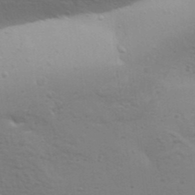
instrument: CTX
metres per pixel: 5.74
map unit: Aa
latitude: 32.1389
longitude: -133.6694
